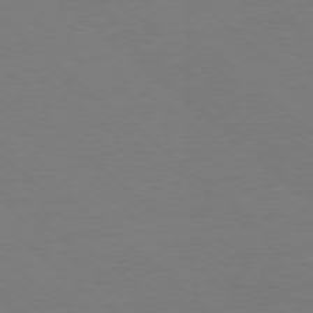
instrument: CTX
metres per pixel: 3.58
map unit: Ap
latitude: -78.3873
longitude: -84.2334
